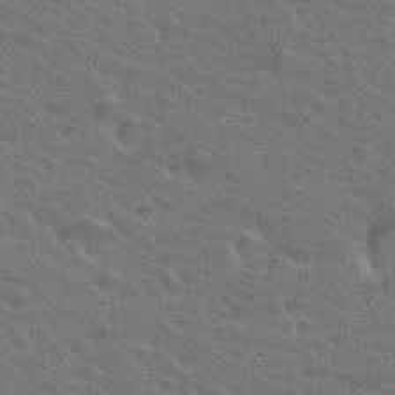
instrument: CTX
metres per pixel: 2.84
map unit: Hto
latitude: 34.5923
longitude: -39.6883
